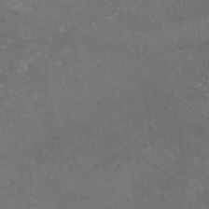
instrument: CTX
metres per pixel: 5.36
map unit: eAb
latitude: 45.2348
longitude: 115.4076
